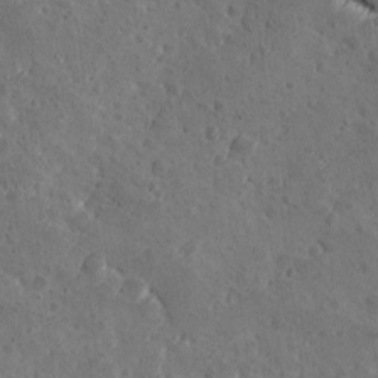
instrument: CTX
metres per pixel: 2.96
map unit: Ave
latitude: 10.4223
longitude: -105.6694
